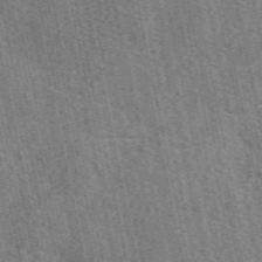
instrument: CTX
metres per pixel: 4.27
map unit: eAb
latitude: 50.7435
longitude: 114.6140
